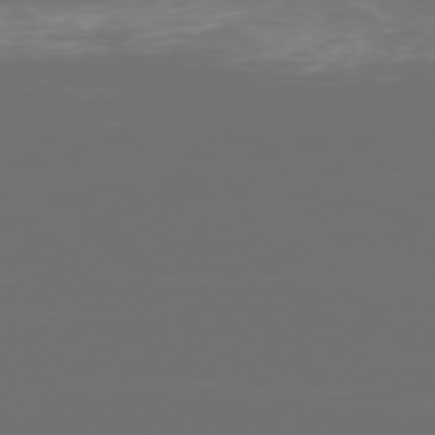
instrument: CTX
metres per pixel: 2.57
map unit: Ap
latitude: -77.7100
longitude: -72.8191
